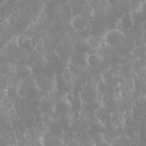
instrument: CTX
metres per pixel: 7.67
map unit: Nhu
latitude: 24.0822
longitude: -59.4993
